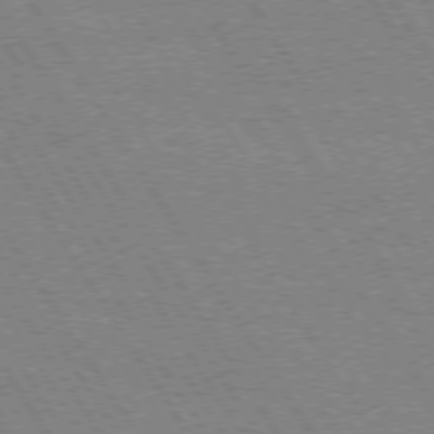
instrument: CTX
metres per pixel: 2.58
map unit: Hpe
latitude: 73.9151
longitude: -129.4048
